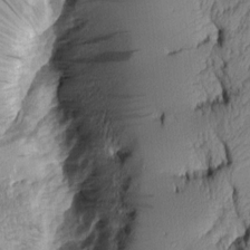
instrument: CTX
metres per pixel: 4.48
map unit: Aa
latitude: 7.5182
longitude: -128.7813
